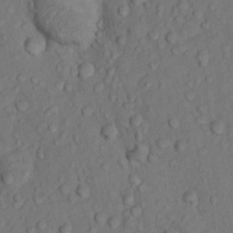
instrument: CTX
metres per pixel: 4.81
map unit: Nhu
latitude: 13.3671
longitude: -29.2726
